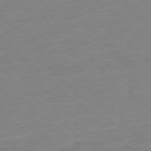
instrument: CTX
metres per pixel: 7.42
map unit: Ap
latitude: -77.2943
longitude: -97.2348
